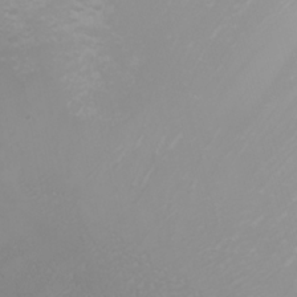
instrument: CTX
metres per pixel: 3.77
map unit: Nhu
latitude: -6.8597
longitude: -81.8772
